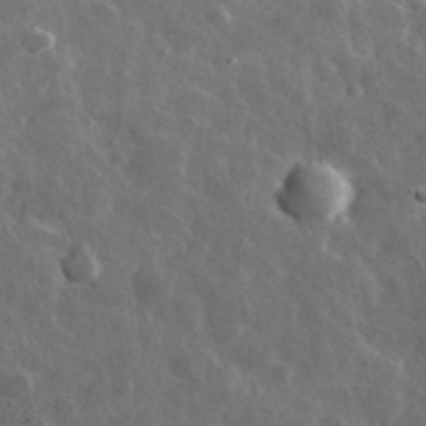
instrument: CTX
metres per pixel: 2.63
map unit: lHvf
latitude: 34.4034
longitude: -88.4790
